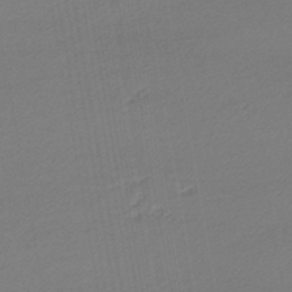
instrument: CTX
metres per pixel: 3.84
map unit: lHb
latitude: -44.6330
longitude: 61.7289
